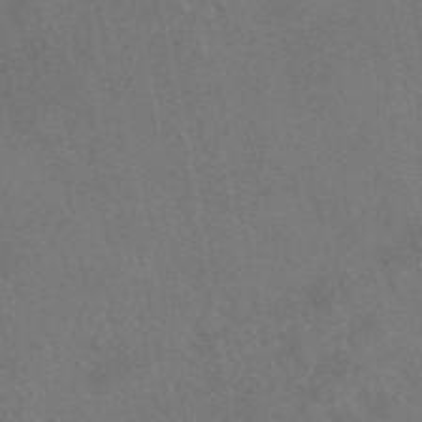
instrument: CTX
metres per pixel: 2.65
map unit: eAb
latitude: 47.6505
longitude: 108.7274
